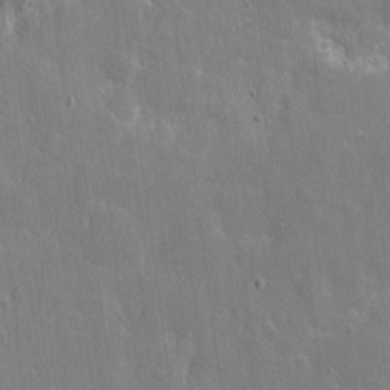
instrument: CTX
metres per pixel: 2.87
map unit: eHh
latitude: 9.1025
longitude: -70.3656
